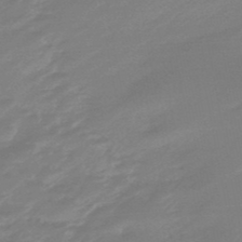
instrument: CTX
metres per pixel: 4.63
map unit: eHb
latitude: -48.2929
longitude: 85.0486
